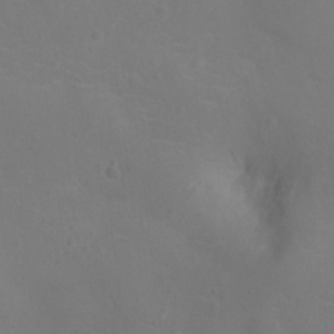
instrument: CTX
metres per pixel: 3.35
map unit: Ht
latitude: -9.7100
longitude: -23.4804
